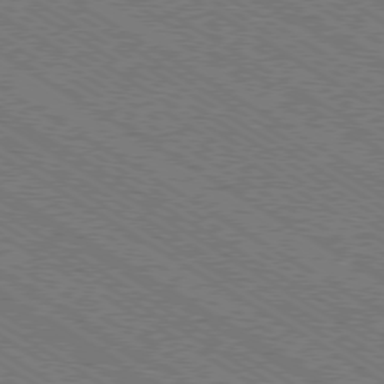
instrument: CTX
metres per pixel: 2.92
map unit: Ap
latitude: -79.2754
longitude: -78.8191
